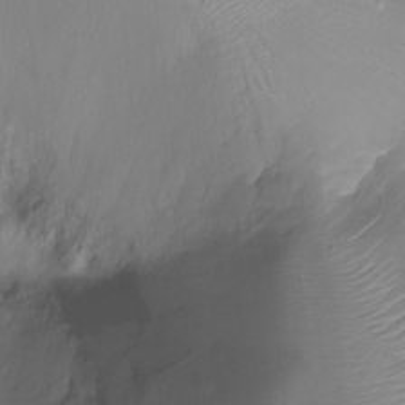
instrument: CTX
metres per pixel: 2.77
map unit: Ht
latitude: -17.5966
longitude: -44.2711
